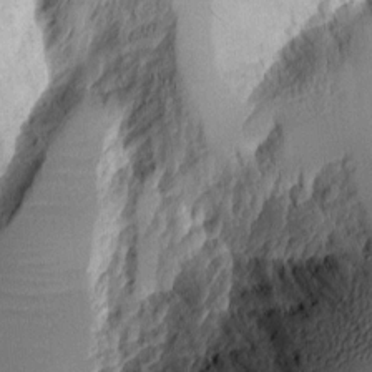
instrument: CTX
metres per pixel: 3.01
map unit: Aa
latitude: 10.2145
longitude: -126.6869
